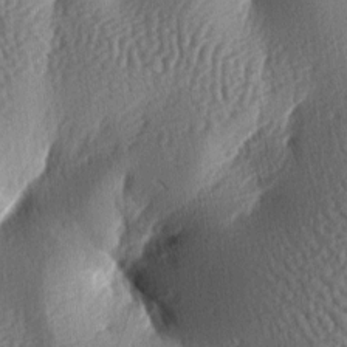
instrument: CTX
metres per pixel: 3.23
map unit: lAa
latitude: -6.9541
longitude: -126.8569
